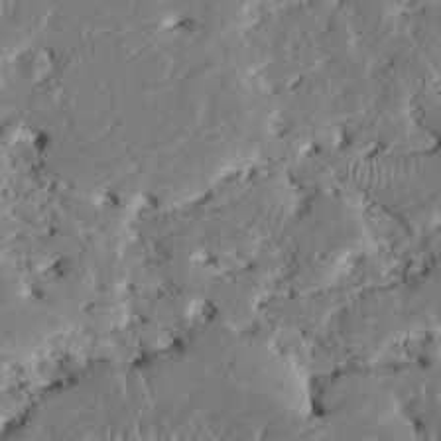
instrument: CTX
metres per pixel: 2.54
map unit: HNhu
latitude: 5.5560
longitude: -5.1592
